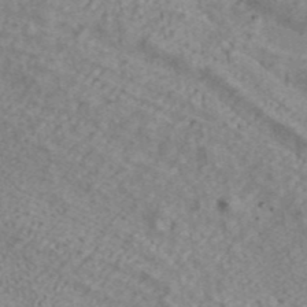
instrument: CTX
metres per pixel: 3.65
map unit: ANa
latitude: 42.1389
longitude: 17.9367
